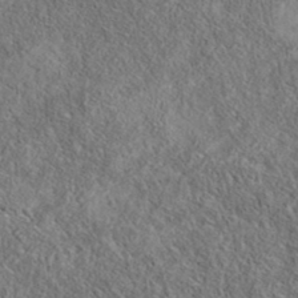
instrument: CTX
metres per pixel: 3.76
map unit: eAb
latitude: 36.0255
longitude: 113.8423
